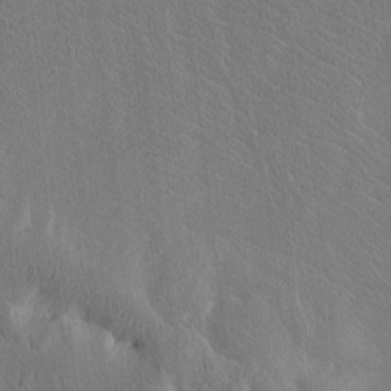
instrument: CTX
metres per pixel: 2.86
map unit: Htu
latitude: -2.5951
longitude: 168.0283
